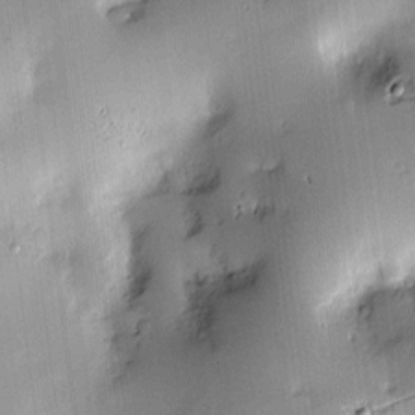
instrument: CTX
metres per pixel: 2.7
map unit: Hve
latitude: -10.0850
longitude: 175.6532
